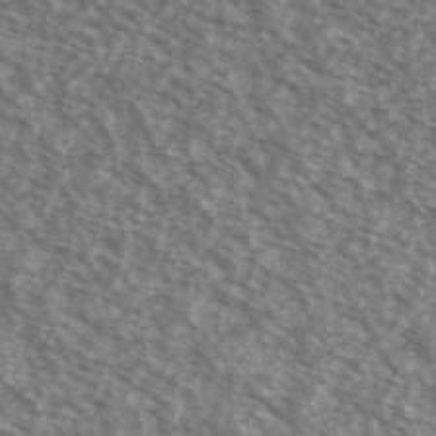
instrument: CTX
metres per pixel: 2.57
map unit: Ave
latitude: 38.8191
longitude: -111.1403
